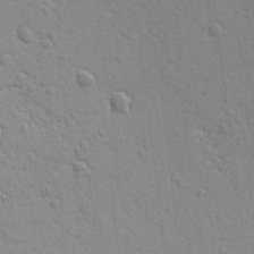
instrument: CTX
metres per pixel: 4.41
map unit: Ht
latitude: 9.9717
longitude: -77.2915
